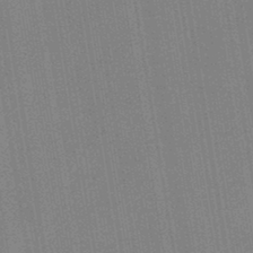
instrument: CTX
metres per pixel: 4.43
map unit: HNb
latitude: -44.4440
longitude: -40.8002
